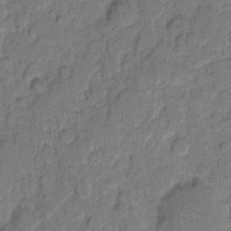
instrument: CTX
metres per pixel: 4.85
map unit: eHh
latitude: 8.1200
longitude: -63.9717
